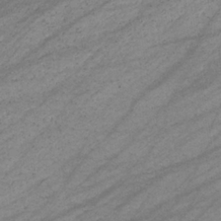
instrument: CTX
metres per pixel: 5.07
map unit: eHb
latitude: -33.4266
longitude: 70.9164
